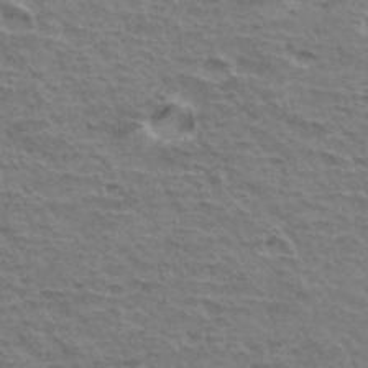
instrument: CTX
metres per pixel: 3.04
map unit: Hto
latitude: 35.2348
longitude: -43.6883
